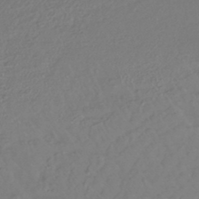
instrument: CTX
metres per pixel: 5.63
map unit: lHb
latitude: -42.8219
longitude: 74.5007
